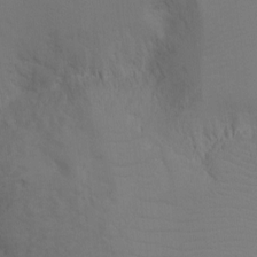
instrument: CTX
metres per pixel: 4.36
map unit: Ht
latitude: -9.6722
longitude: -33.9906
